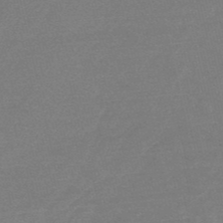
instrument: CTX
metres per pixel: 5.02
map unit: lHb
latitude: -48.8219
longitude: 83.3132
